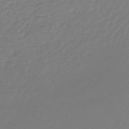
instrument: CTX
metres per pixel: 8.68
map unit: lHb
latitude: -46.0661
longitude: 60.0472
